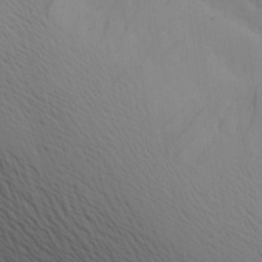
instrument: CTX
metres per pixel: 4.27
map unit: Aa
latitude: 18.8569
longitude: -143.7450
